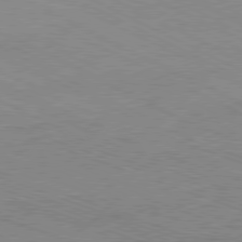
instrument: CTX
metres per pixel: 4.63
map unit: Ap
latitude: -81.3132
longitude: -73.0837
